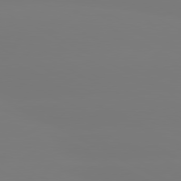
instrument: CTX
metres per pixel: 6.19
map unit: lApd
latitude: 80.4412
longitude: -148.6302
